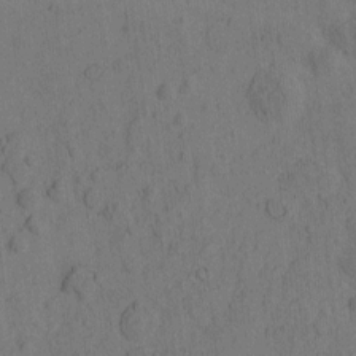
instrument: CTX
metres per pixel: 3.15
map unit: eHh
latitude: -2.0472
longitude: 17.4077
